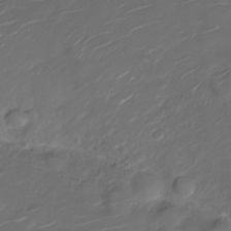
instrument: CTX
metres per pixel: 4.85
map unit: Nve
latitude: -20.1228
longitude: 105.1998
